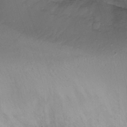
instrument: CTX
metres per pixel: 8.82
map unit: Ht
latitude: -17.6722
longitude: -44.5923
